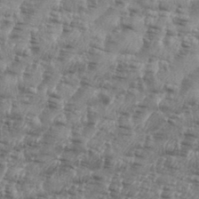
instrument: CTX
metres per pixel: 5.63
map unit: eHh
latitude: 35.4048
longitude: -136.4412
